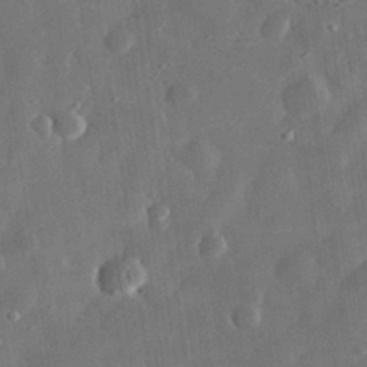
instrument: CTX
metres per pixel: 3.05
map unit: eHh
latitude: 31.5938
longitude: -75.1214
